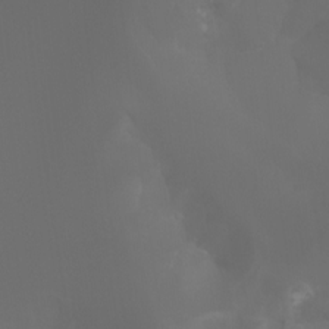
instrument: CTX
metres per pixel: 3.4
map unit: Aa
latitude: -7.0108
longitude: -72.7058
